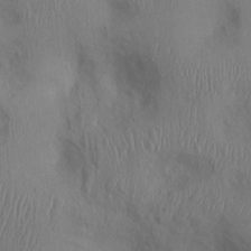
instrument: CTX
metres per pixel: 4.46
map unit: Ht
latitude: 0.3467
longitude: -13.3860
